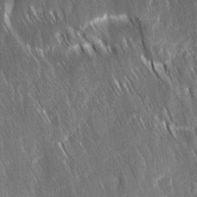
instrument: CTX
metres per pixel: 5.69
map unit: Ave
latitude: 9.5182
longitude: -105.0270
